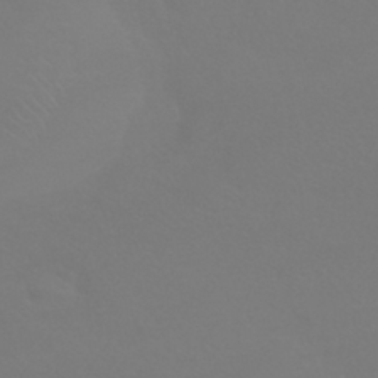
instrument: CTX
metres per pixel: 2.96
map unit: HNhu
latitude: -42.2172
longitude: 93.8233
